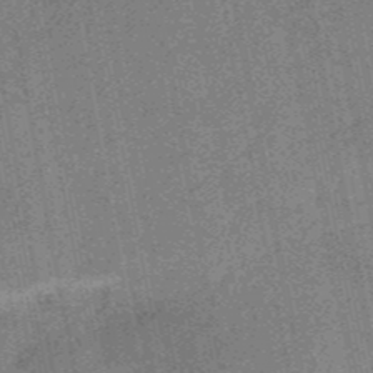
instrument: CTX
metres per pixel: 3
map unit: HNb
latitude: -52.4629
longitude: -49.4993
